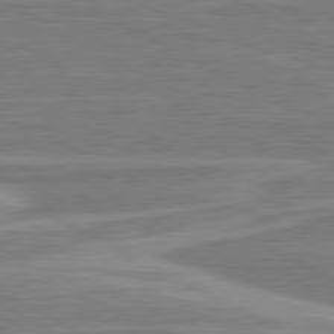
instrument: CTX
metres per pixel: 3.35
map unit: lApd
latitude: 81.0269
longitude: -173.4048
